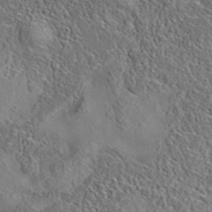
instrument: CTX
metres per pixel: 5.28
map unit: eAb
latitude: 35.8772
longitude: 110.0472
